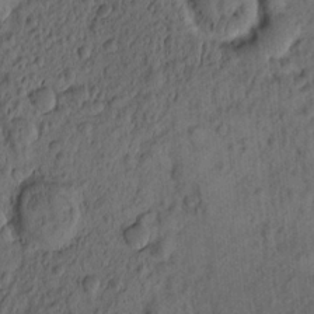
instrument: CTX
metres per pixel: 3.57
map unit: eHh
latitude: -1.0676
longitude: 15.9745
